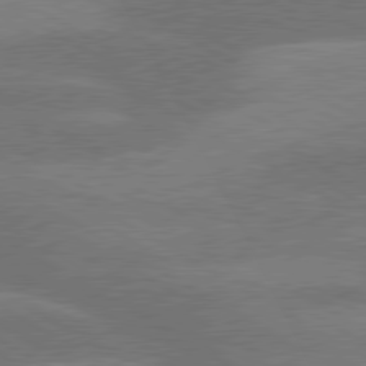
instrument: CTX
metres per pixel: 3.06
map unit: lApd
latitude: 79.9528
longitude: -123.9717
